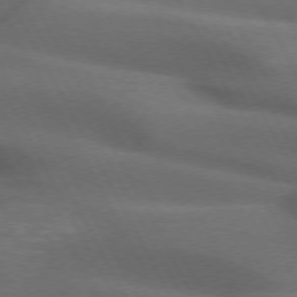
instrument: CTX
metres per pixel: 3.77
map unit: lApd
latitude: 72.5357
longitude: -50.6301
